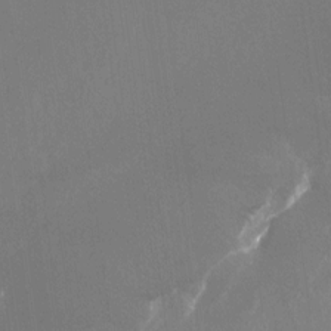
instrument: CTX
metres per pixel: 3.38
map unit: Nhu
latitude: -23.4455
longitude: -72.3279
